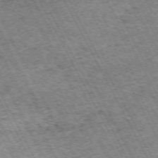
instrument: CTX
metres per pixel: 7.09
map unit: Hpe
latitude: -72.0472
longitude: 11.6911
